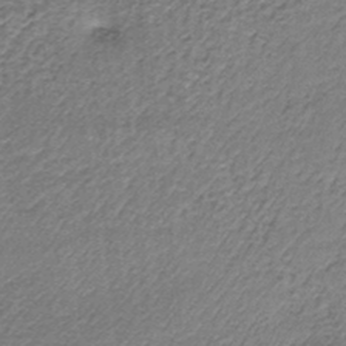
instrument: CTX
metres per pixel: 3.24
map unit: lHb
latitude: -36.1416
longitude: 60.8597
